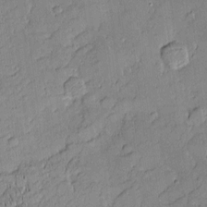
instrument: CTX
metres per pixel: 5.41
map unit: Nhu
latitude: -5.6344
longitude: -151.5371
